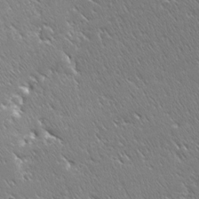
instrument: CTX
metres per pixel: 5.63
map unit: Ave
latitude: 20.4412
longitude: -137.1781
